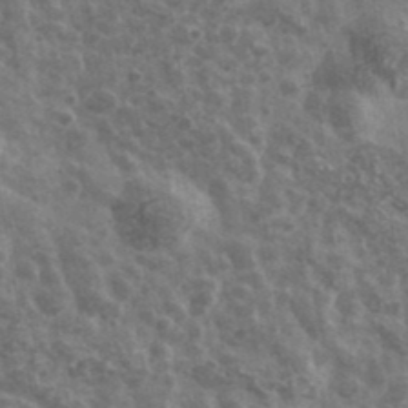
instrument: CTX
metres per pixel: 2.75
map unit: Ave
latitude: 39.9339
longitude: -106.1767
